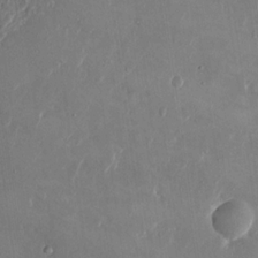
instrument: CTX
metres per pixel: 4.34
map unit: eHh
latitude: 9.0648
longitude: -70.8380
